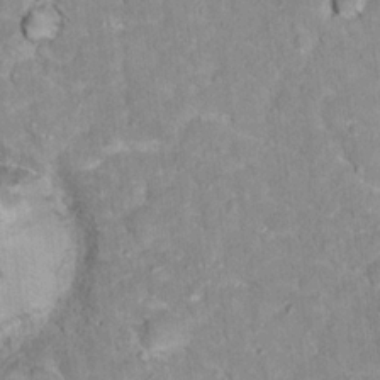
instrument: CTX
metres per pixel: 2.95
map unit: Hto
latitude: 17.0081
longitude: -35.8205
